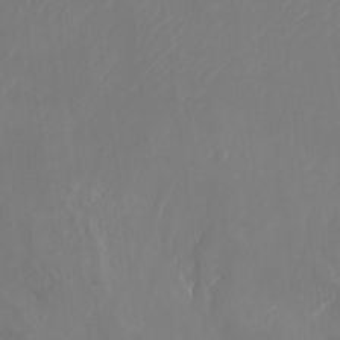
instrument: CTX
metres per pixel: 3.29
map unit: Nhu
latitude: -22.9164
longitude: -71.0836
